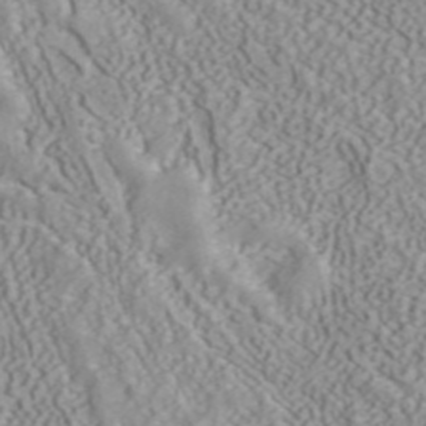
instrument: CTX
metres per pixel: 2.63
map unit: ANa
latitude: 40.4412
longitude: 34.7841
